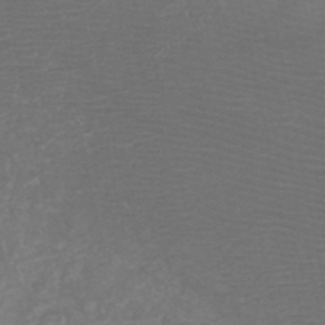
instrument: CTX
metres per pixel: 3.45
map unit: HNb
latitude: -48.9542
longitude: -43.7261
